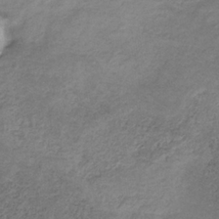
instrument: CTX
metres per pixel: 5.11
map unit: HNb
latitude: -32.2929
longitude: 61.3132
